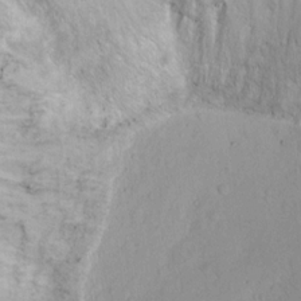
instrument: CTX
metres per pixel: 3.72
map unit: Nhu
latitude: 13.9150
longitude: -37.1026
